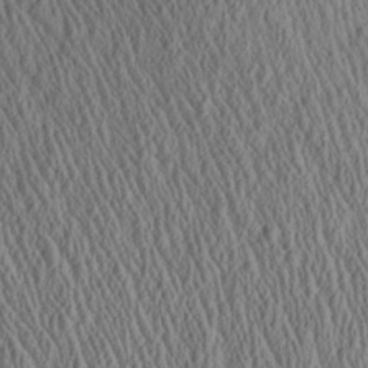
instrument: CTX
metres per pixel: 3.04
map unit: Aa
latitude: 25.7638
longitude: -135.6694
